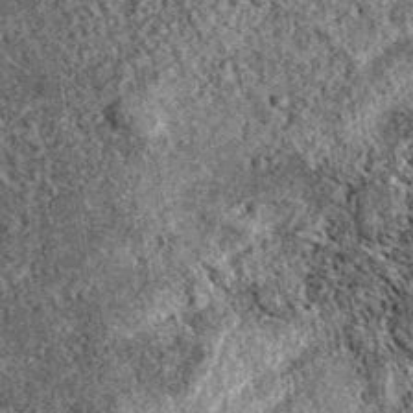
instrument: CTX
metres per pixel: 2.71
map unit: eAb
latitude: 38.3656
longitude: 111.2376
